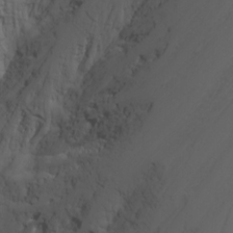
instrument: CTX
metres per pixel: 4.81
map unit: Nhu
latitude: -7.5021
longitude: -69.5182
